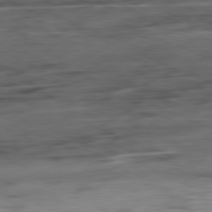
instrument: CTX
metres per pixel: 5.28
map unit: Ap
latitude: -81.5588
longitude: -81.3482
